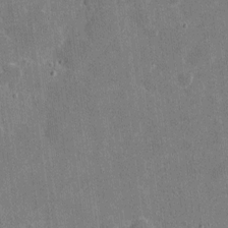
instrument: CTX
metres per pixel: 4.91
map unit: eHh
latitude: 5.3482
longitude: -67.5182
